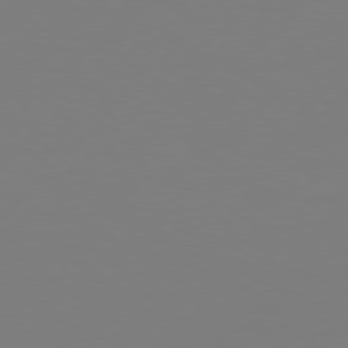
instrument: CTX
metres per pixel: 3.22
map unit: Hpe
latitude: 76.8191
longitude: -130.9703
